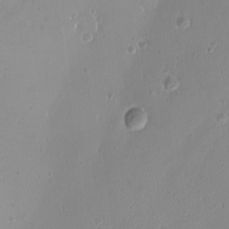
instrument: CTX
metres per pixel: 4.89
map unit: eHh
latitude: -9.7289
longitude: -68.7435
